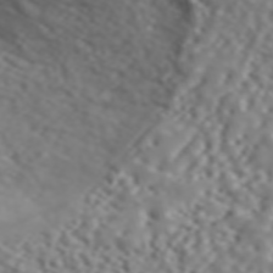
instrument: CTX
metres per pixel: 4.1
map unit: ANa
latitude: 46.3090
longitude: 48.9731
